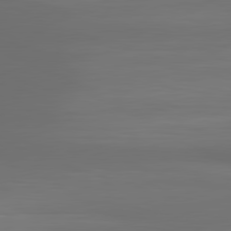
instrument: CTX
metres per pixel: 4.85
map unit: lApd
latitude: 80.8947
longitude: 136.3495
